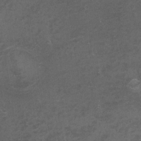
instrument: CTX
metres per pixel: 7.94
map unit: eHh
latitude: -1.8801
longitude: -79.1970
